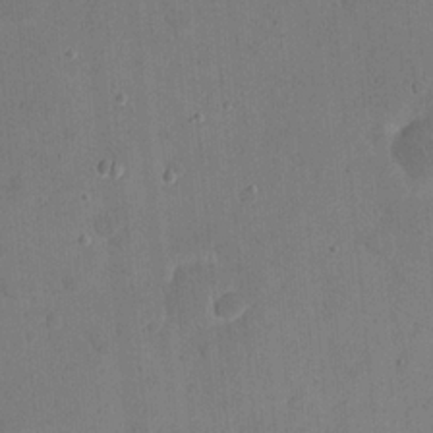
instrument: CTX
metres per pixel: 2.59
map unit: eHh
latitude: 21.5749
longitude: -63.0081
